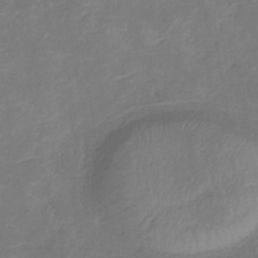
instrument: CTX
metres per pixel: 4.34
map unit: eHb
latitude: -38.7085
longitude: 75.7289
